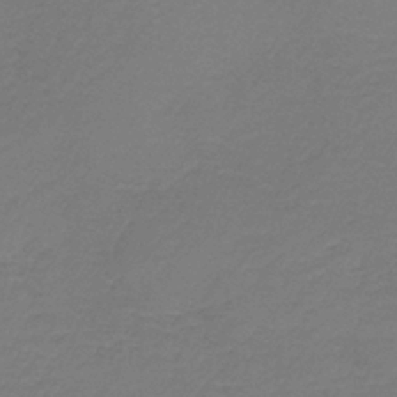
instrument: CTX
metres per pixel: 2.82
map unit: HNb
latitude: -37.9367
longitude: 55.1998
